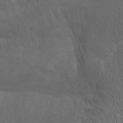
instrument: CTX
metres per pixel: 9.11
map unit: Aa
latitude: -3.5966
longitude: -72.6113
